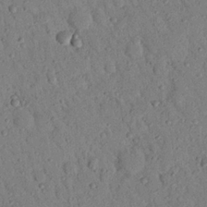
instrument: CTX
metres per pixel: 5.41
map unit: Nhu
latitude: 22.7246
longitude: -76.6868
